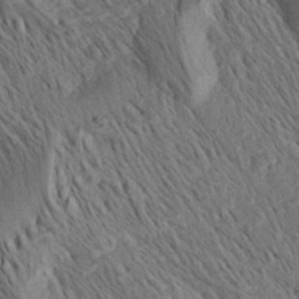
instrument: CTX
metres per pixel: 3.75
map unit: Aa
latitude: 26.8569
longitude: -143.7261
